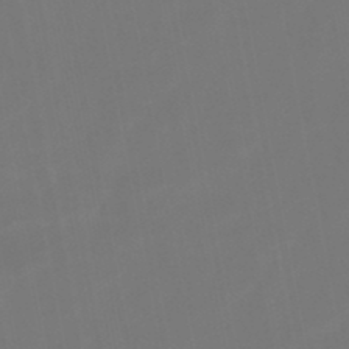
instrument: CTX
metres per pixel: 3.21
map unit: lHb
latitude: -47.1809
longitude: 74.3496
